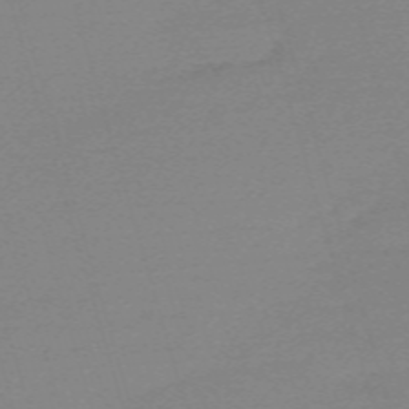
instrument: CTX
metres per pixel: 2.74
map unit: eHh
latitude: -62.0472
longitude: 52.1983
